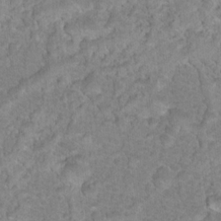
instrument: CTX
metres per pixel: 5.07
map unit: Nhu
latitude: 17.7072
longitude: -34.3089
